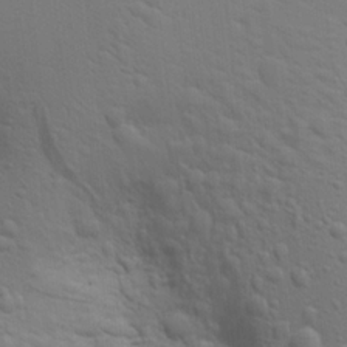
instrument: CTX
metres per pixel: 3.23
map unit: Aa
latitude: 18.9513
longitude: -142.4601
